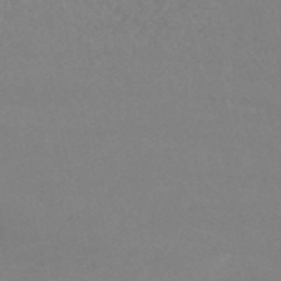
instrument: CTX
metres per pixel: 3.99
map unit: HNb
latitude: -54.1795
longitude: -34.0633
